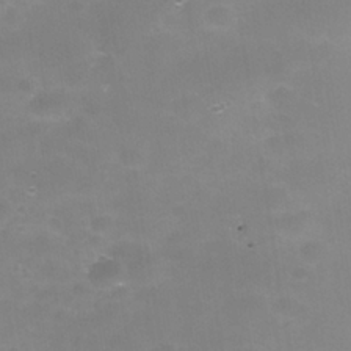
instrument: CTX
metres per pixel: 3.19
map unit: Nhe
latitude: -37.9556
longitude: -112.5546
